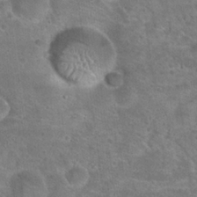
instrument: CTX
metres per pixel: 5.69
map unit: Hto
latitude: 23.1403
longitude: -48.9514
